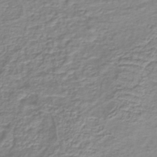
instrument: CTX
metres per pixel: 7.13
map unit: lHb
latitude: -40.2172
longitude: 61.3699
